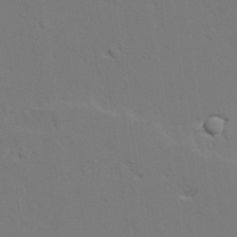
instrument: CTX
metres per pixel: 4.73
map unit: lAvf
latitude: 27.5182
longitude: -109.3859
